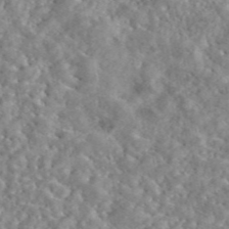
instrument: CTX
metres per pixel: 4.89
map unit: eAb
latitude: 45.5938
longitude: 128.7085
